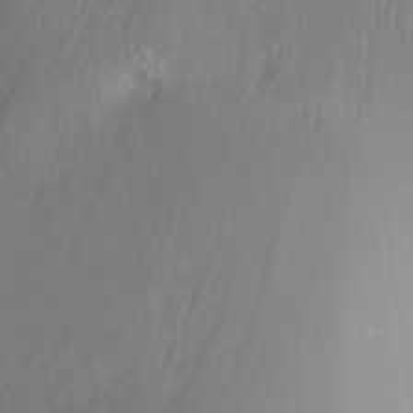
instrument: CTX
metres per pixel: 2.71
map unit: Ht
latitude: -10.2362
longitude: -23.4048
